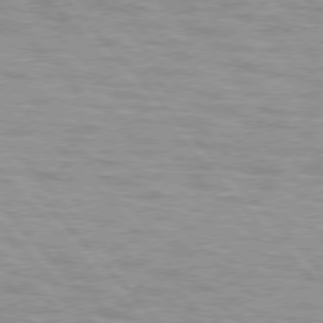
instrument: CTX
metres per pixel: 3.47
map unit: lApd
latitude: 76.4979
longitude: -62.4223
